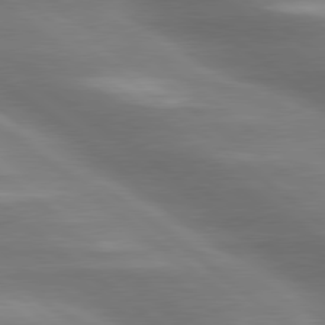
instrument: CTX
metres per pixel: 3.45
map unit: lApd
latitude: 79.6316
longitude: -117.8583
